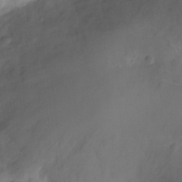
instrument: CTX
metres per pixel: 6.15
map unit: Ht
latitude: -11.7478
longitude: -24.4412
